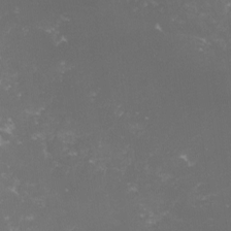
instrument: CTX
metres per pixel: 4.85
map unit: lHvf
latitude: -15.3510
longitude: -100.5168
